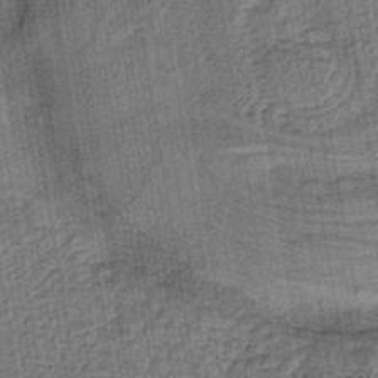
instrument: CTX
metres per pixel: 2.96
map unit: lHb
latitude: -39.7667
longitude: 60.5952
